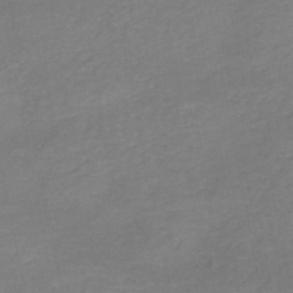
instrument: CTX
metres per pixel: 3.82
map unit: HNb
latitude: -50.5763
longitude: -50.3278
